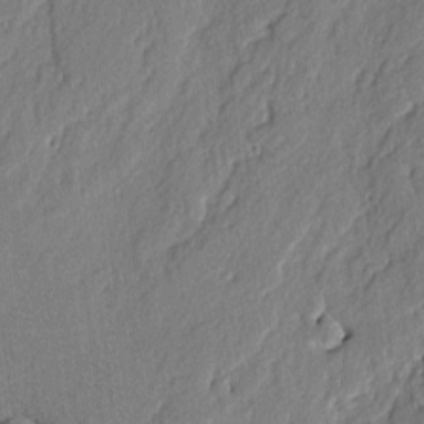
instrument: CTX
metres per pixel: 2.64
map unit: lAvf
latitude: -4.1794
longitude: -108.9891
